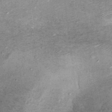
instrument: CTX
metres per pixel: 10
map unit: Hto
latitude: 11.7639
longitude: -36.6868
